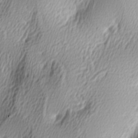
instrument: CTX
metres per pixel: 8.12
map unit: lAa
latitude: -5.4832
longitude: -122.9136
